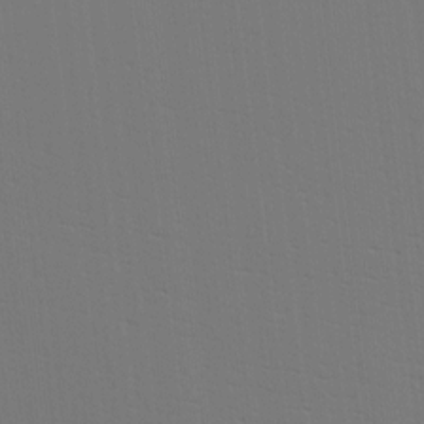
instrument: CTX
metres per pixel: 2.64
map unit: Hve
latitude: 3.2348
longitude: -125.5560
